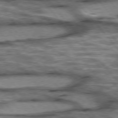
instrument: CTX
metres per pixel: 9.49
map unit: lApd
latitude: 75.7639
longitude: -49.0836
